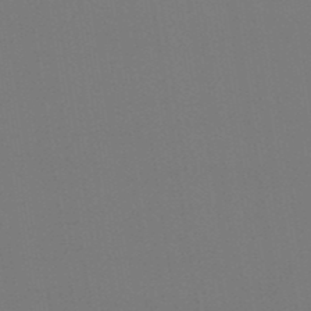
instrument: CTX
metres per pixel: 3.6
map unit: eHb
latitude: -49.5588
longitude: 67.4832
